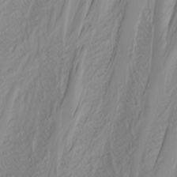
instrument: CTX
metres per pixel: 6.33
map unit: Nhu
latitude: -4.2550
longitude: -86.5923
